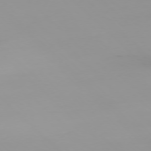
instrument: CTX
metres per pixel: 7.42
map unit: Ap
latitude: -77.3132
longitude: -81.8961
